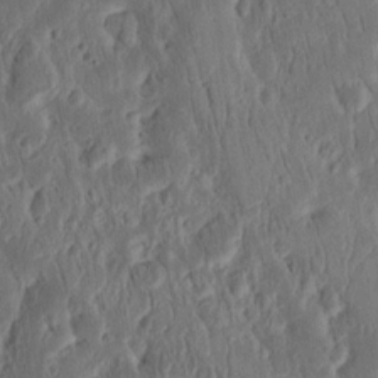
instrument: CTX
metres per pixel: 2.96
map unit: Ht
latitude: 11.5182
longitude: -75.1025
